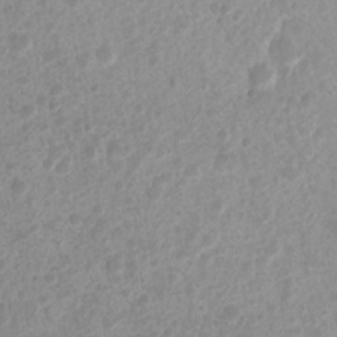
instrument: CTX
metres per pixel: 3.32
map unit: Nhu
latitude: 7.7450
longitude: -21.3859
